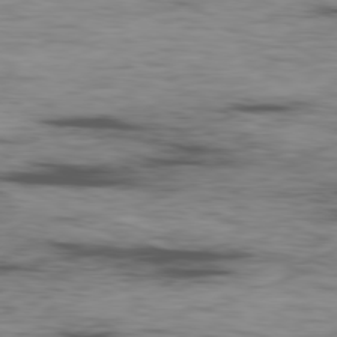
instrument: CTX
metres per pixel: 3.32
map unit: Ap
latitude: -80.1795
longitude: -91.3104
